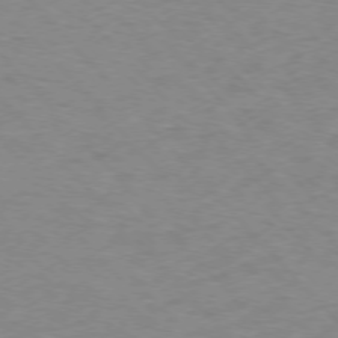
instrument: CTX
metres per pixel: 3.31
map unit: Ap
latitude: -77.3888
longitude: -83.7827
